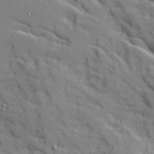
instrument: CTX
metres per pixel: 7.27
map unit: Ave
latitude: 10.4412
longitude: -101.8017
